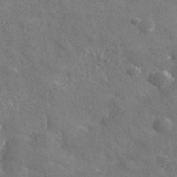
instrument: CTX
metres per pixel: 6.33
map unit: lHvf
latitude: 36.3845
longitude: -90.4979
